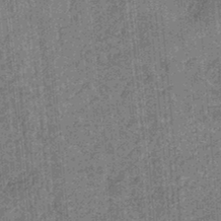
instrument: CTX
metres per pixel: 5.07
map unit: eHb
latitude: -34.5007
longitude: 79.2754
